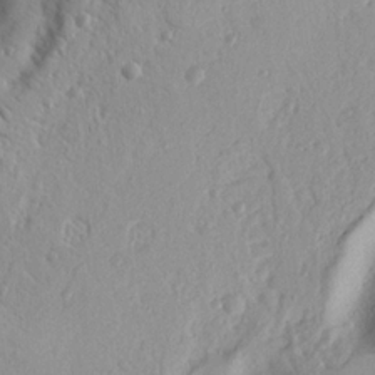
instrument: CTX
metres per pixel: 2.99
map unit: Nhu
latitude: 19.4615
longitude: -77.1970
